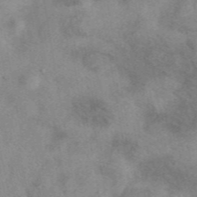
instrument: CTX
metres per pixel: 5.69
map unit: eAb
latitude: 40.1577
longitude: 109.5966
